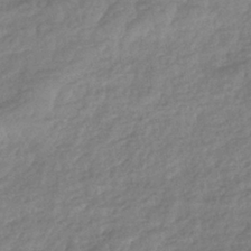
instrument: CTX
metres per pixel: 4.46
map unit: eHb
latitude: -37.7666
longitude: 81.0298
